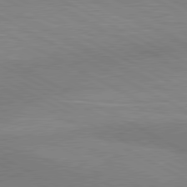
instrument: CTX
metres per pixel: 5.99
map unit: lApd
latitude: 80.5924
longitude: 124.2928
